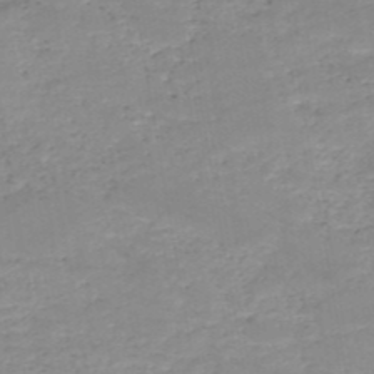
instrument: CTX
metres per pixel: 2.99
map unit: HNb
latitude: -50.1039
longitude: -40.0822
